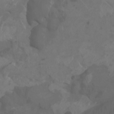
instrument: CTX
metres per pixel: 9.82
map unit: Aa
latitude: -7.7666
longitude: -80.2900
